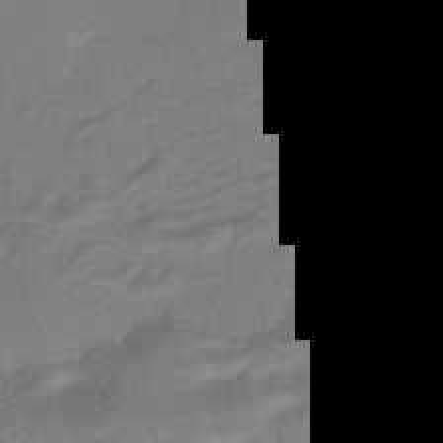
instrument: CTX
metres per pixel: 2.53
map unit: HNhu
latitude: -44.0283
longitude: 91.0487
